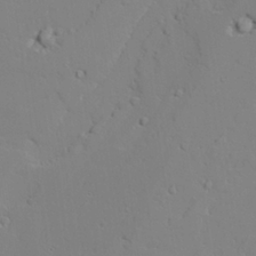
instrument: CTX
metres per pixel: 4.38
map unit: lAvf
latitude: 25.4048
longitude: -109.8772
